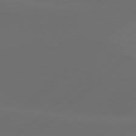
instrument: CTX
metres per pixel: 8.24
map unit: Hpe
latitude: 78.4034
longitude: -132.3089
